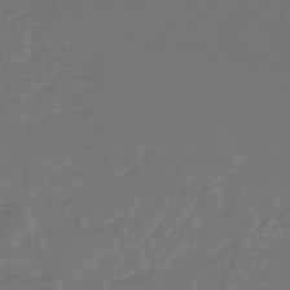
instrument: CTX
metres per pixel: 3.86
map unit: lHb
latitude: -45.7289
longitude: 61.5777
